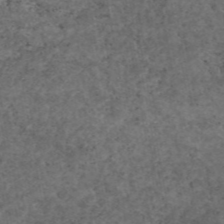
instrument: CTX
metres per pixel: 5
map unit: eAb
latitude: 45.4615
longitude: 115.4454
